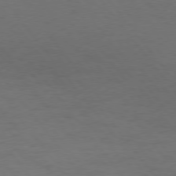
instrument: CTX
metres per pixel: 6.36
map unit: Hpe
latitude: 75.6316
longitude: -130.9892
